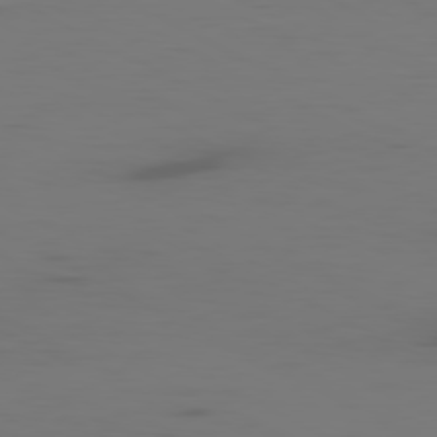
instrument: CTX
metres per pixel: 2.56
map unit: Ap
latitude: -80.5385
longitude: -62.5924
